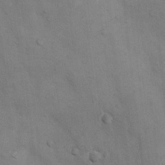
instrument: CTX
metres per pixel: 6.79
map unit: Nhu
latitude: 7.9906
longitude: -24.3278
